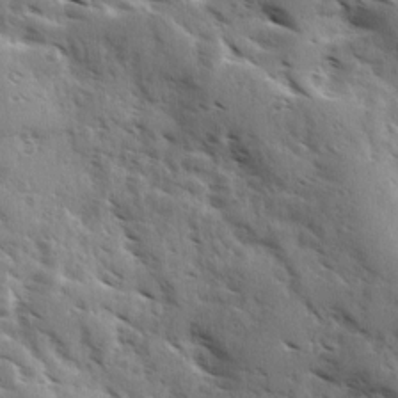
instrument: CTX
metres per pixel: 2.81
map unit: Ave
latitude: 10.9514
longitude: -102.8758
